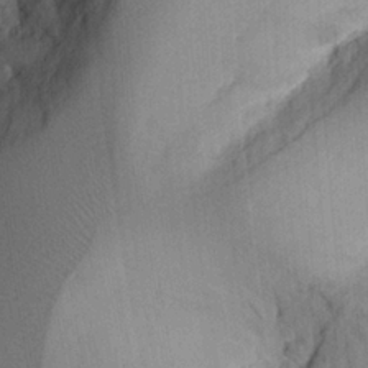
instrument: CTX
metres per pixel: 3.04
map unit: Ht
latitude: 7.8205
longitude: -75.9150
